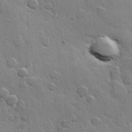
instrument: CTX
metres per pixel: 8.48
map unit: Hve
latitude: 23.4426
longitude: 149.0298
